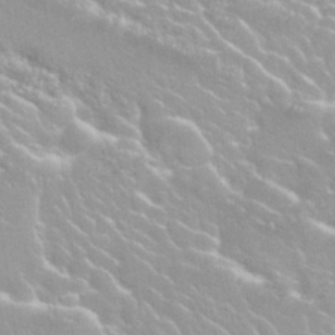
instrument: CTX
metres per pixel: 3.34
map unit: Nhu
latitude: 27.9150
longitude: -51.2726
